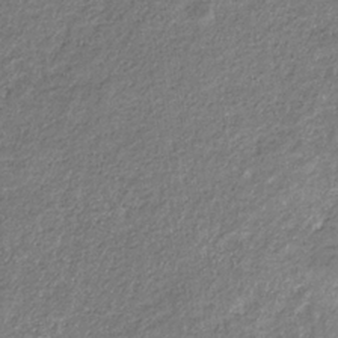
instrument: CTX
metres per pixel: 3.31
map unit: eHb
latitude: -30.8597
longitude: 68.8974
